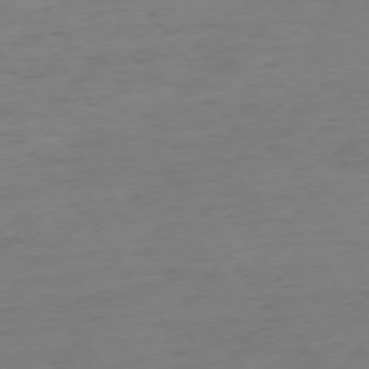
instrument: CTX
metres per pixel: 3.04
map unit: Ap
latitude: -74.9353
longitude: -84.9703
